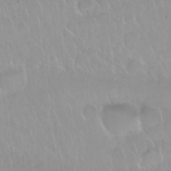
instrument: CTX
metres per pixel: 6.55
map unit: Nhu
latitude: 29.7072
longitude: -56.1199
